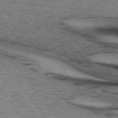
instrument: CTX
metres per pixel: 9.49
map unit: lApd
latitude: 73.6883
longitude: -76.8380
